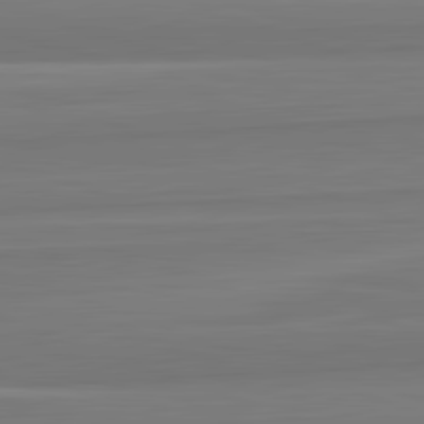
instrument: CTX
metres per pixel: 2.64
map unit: lApd
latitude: 82.4601
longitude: 168.9163
